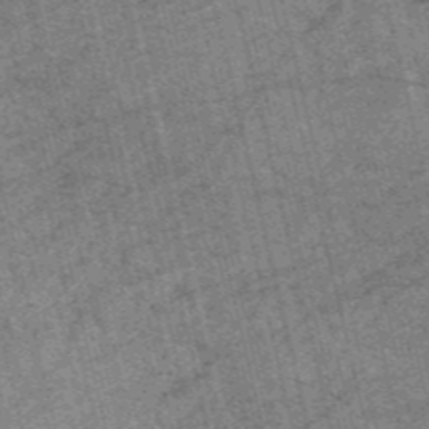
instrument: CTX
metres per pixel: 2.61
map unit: HNb
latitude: -53.9556
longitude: -43.1025
